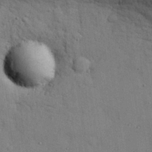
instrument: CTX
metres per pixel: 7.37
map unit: eHh
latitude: 28.2900
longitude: -74.6491
